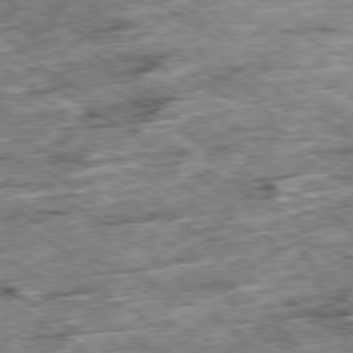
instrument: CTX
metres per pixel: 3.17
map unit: Ap
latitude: -79.7099
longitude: -85.2915
